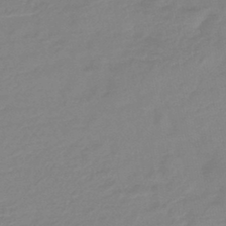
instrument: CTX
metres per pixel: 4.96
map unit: lHb
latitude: -42.2172
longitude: 78.0283
